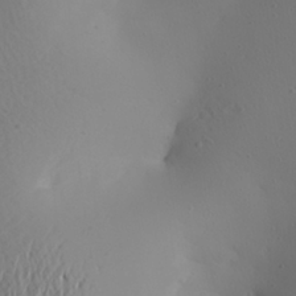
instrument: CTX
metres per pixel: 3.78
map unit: Aa
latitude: 25.8772
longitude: -144.6301
